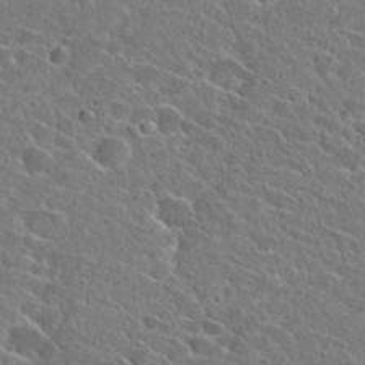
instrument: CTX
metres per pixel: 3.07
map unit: Hto
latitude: 24.5167
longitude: -45.2726
